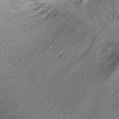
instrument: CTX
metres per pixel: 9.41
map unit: Ht
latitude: -16.7275
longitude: -45.2537
